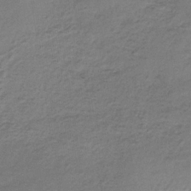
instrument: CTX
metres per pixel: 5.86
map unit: lHb
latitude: -35.3321
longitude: 62.1416
